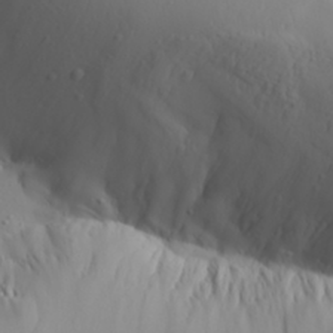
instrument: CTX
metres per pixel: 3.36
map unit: Aa
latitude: 30.1389
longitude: -132.5546
